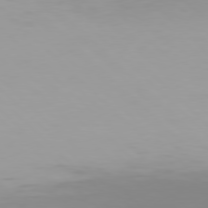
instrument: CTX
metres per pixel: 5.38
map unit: Hpe
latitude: 77.4804
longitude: -132.1956
